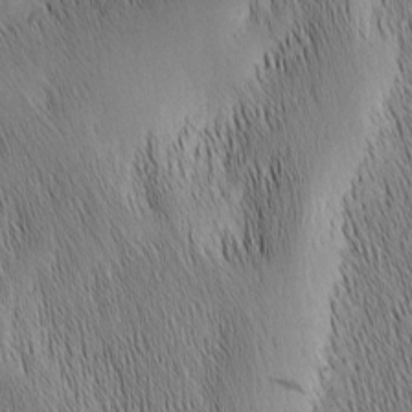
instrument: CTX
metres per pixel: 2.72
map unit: Nhu
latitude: -6.6329
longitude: -152.4034
